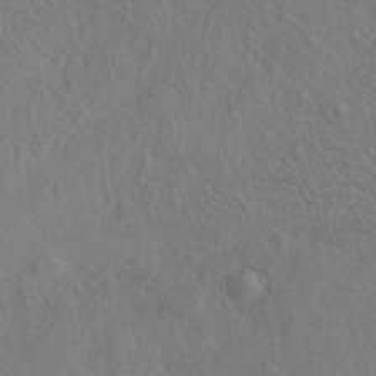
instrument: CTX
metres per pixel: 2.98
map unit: Nhe
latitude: -38.6141
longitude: 138.9542
